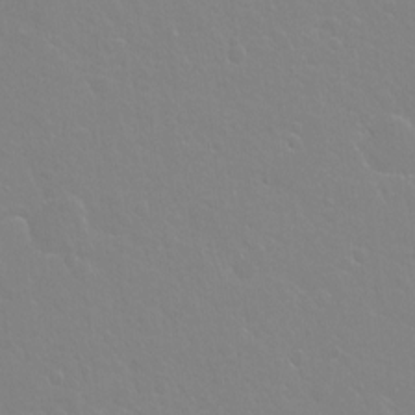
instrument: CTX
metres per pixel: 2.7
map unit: Hto
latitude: -3.8800
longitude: -35.1403
